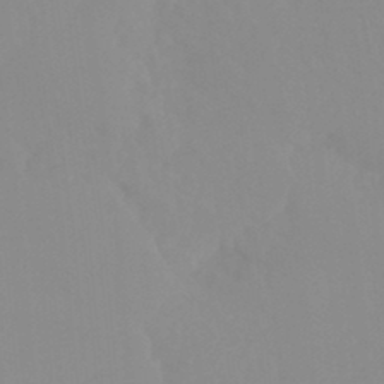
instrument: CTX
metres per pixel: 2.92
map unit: Ht
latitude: -14.9164
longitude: -55.7638
